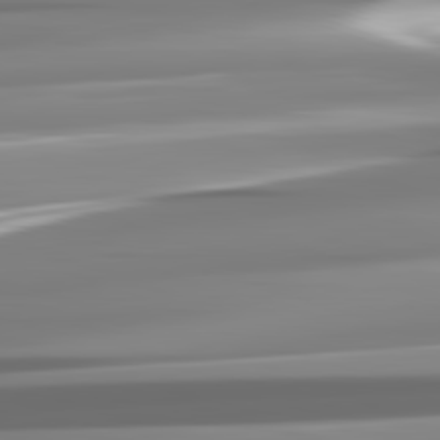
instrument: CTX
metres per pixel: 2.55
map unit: lApd
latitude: 81.9717
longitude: -136.7624
